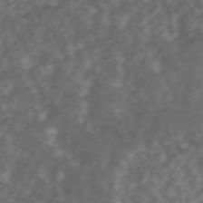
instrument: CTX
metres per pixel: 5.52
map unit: ANa
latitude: 44.4601
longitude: 22.2362
